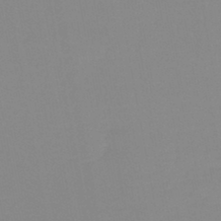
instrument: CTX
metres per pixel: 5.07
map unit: lHb
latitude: -44.5007
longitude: 56.3306
